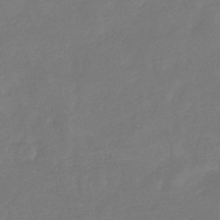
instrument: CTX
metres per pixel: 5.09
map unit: eHb
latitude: -36.9541
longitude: 78.9163
